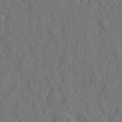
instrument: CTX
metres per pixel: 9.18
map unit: eHh
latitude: -2.5195
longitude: 18.3306
